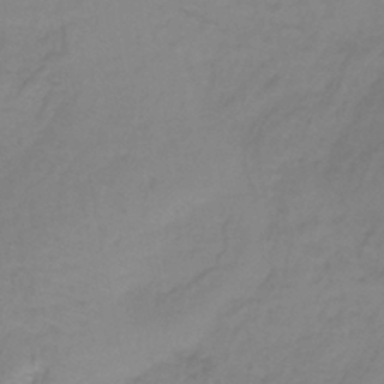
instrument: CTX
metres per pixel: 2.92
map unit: lHb
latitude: -37.3320
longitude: 61.5399
